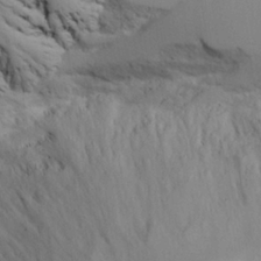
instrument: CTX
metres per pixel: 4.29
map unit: Aa
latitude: 25.3859
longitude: -132.0633
